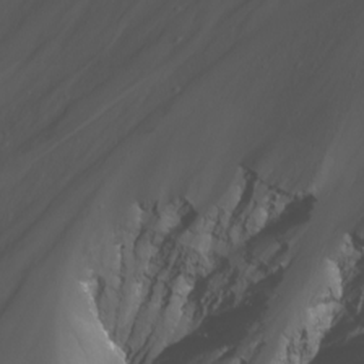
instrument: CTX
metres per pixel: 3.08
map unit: Nhu
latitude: -7.5399
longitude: -74.4790
